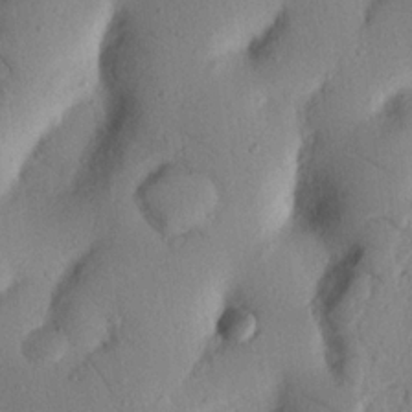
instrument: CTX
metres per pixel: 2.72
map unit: Nhu
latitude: 20.1200
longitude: -76.9513
